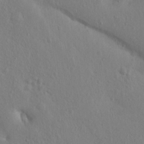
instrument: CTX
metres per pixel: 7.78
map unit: Hto
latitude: 14.8002
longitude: -29.5749
